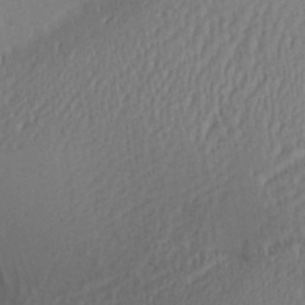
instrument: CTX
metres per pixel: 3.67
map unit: Aa
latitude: 27.9339
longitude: -137.1403
